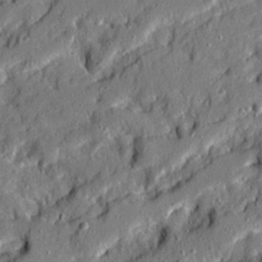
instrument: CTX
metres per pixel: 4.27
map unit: Ave
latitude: 20.6869
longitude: -129.3104
